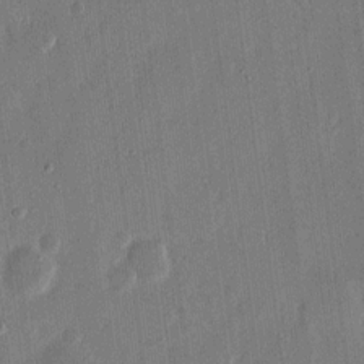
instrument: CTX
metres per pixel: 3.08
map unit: eHh
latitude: 14.8191
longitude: -69.3671
